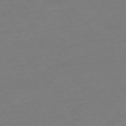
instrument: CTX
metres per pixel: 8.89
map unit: Hpe
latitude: -75.8990
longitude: -15.8206
